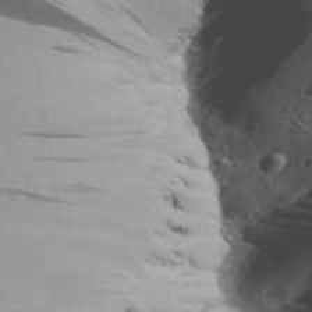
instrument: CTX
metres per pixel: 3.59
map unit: Aa
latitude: 30.5357
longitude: -135.8583
